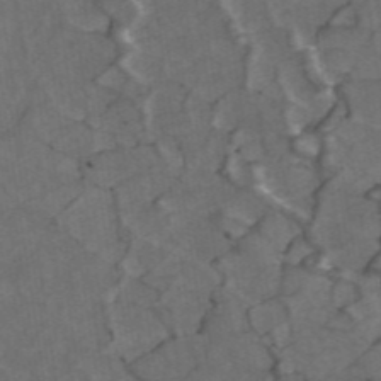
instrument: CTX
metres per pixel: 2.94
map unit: ANa
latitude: 44.1766
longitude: 25.8233
